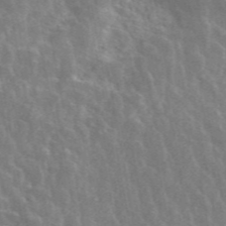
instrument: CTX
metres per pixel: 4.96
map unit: ANa
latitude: 45.9339
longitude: 28.7463
